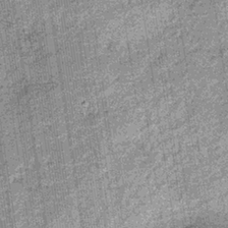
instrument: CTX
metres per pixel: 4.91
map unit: lHb
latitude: -36.1605
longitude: 67.5966
